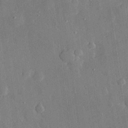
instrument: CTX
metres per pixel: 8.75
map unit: eHh
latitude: 28.8191
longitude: -79.6883
